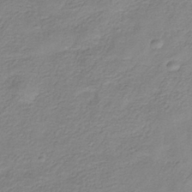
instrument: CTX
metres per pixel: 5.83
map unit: HNhu
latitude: -40.7463
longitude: 108.7841
